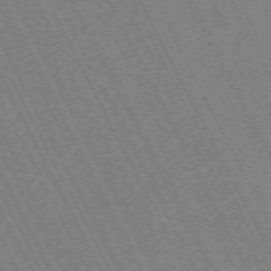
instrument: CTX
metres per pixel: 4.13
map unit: Hpe
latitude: -71.4266
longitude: 9.5588
